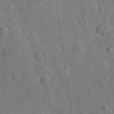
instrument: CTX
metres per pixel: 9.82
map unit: Hve
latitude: 24.3467
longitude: 149.1620
